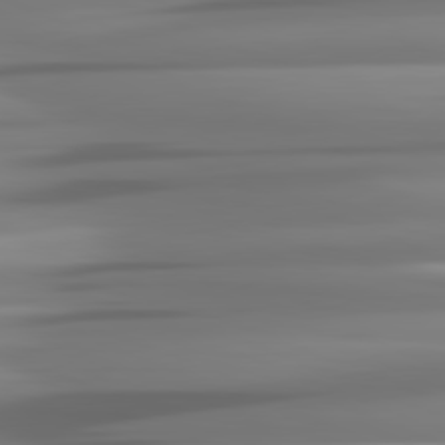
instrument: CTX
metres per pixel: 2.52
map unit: lApd
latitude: 81.5749
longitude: -143.4616
